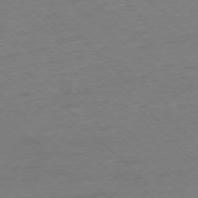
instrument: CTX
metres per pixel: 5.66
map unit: Ap
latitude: -77.0109
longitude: -92.0633
